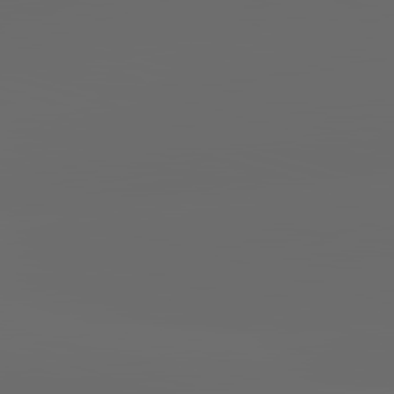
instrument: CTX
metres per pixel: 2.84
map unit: lApd
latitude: 83.7638
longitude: -129.4048
